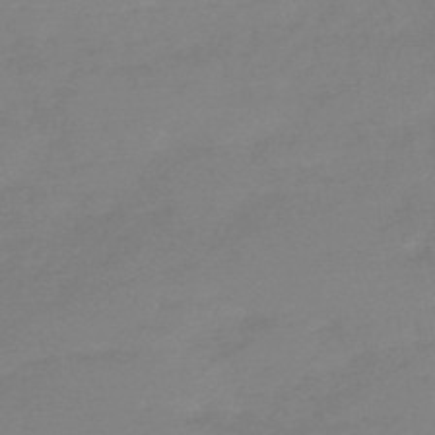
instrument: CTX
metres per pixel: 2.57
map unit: HNb
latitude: -50.5007
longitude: -38.9325
